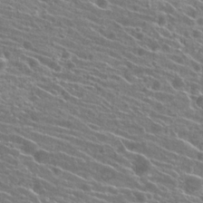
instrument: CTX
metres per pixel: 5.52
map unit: Hto
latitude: 23.2537
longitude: -40.9324
